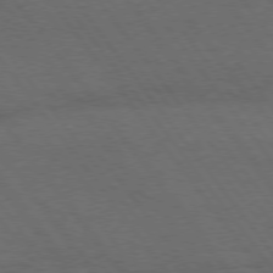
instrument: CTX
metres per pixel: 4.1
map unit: Hpe
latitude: 74.8380
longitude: -141.4426
